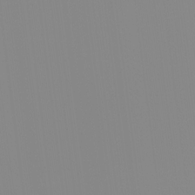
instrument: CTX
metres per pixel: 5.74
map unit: Ht
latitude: -12.8786
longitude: -49.9528
